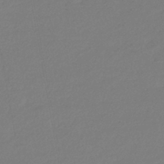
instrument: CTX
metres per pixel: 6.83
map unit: lHb
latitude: -44.2362
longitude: 61.8611
